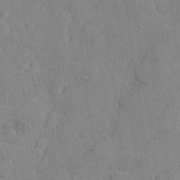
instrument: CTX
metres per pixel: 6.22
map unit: lHvf
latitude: 24.5923
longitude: 143.1809
